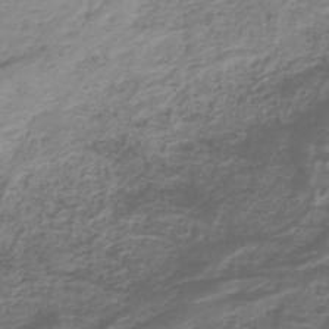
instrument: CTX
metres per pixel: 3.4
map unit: lHb
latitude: -41.6344
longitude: 52.3117
